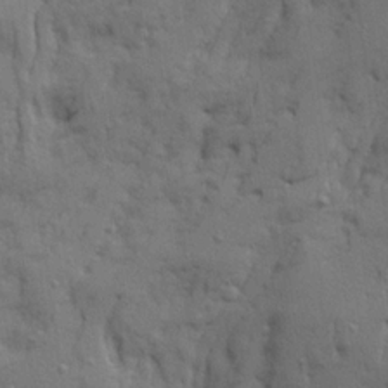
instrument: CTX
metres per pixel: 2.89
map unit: Ave
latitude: 21.6883
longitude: -130.2901
